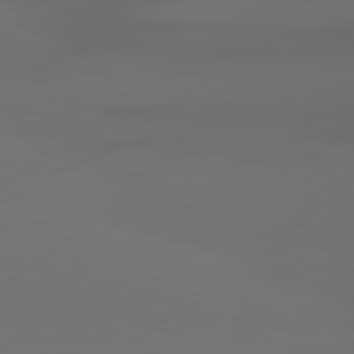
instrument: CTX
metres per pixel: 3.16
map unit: lApd
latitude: 82.8946
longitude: -137.4049
